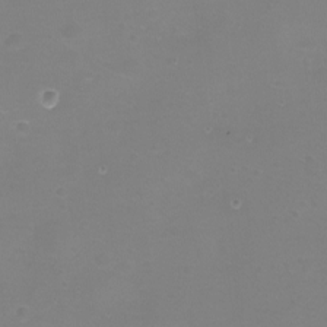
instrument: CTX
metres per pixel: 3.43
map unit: eHh
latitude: -12.0472
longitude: -60.2900
